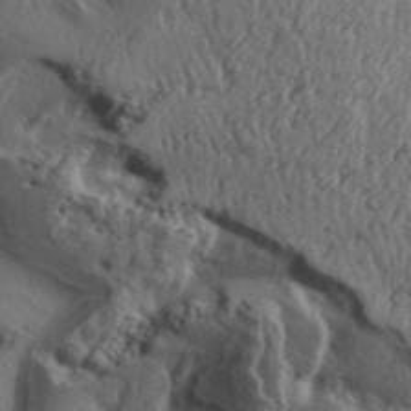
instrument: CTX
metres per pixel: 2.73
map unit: Aa
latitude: 32.2145
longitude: -135.1403
